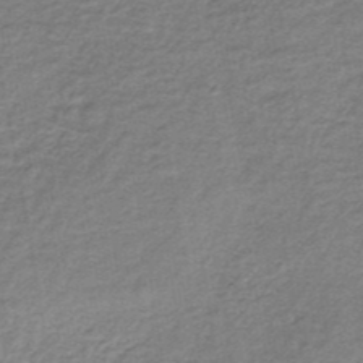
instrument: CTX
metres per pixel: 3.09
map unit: lHb
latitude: -35.0864
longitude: 61.1620
